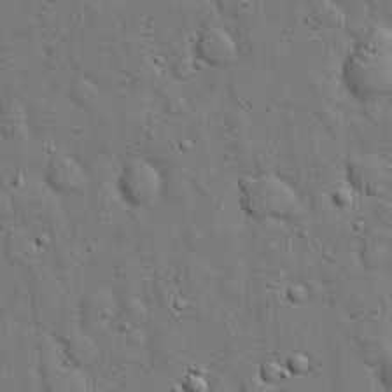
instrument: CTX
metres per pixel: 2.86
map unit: eHh
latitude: 19.9339
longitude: -61.3670
